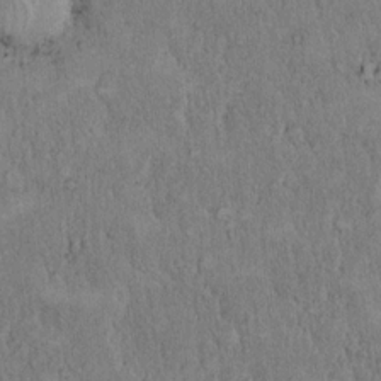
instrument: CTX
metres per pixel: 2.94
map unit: eHh
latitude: 18.3089
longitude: -61.9339
